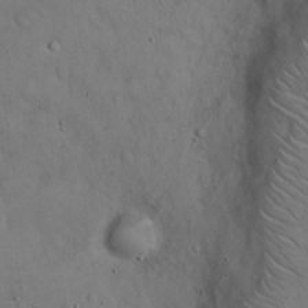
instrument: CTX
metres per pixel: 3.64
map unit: Hto
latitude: 15.0837
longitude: -59.9717
